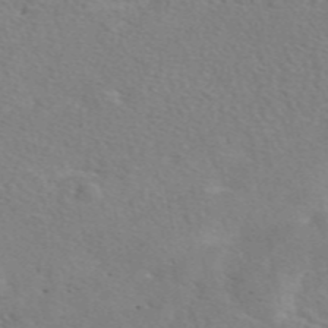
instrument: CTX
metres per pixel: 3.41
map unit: eAb
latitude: 48.7813
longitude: 117.7099
